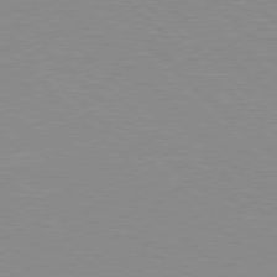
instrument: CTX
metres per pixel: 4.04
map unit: Hpe
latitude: 77.9717
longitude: -160.8380
